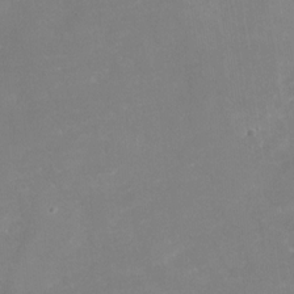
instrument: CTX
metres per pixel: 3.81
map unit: Nhu
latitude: -29.5399
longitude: -64.4790
